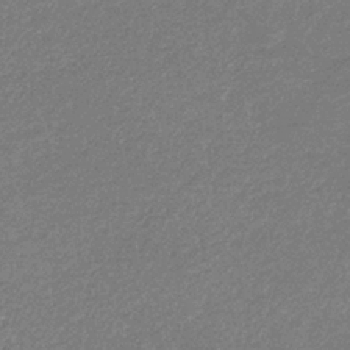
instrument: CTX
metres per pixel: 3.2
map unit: eHb
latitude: -32.2740
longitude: 69.2187
